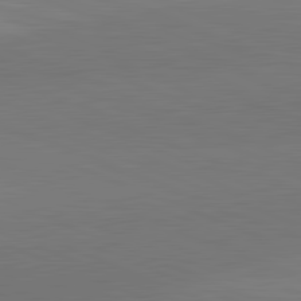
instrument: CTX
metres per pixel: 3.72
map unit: lApd
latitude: 82.4223
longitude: 156.2550
